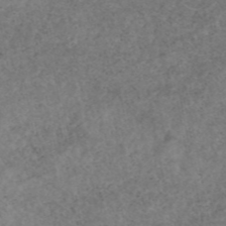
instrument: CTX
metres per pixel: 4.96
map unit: eAb
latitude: 45.1214
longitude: 115.2187
